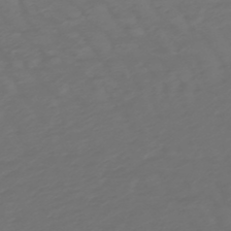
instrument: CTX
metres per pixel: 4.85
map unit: lHb
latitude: -47.7855
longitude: 81.6722
